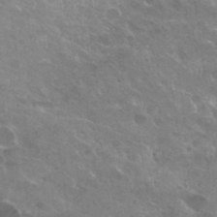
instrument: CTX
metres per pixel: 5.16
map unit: Hto
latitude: 31.2159
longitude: -40.9513
